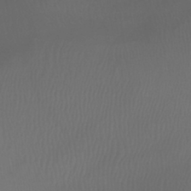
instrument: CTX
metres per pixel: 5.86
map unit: lHb
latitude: -39.6155
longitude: 72.0283
